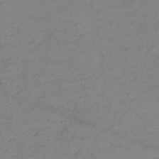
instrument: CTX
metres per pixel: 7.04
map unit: lHb
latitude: -35.1431
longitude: 72.6518
